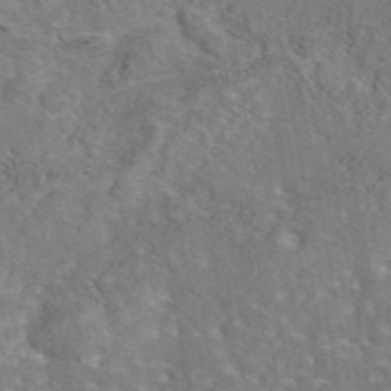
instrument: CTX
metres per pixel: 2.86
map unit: eAb
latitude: 44.6679
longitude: 110.6896
